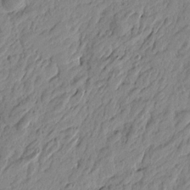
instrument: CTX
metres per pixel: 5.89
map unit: Htu
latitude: -4.2928
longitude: -179.8395
